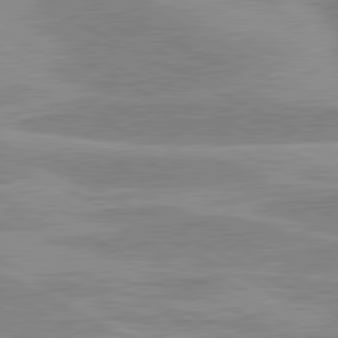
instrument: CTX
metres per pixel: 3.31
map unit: lApd
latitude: 80.6301
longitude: -124.9702
